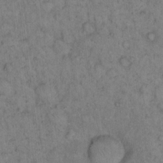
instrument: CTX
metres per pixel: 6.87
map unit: eHh
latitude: 15.7072
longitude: -64.4034
